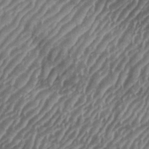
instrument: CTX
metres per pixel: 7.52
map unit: eHh
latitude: 35.9150
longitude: -134.3467
